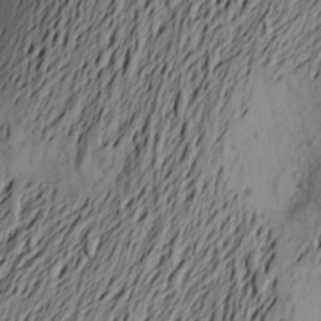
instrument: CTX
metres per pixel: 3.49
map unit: Aa
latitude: 22.3089
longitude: -148.9703
